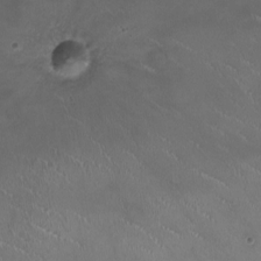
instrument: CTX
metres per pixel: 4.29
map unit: HNhu
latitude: 0.8758
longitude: -3.0647
